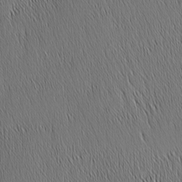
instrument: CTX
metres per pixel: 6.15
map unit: Nhu
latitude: -6.4629
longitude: -151.8583
